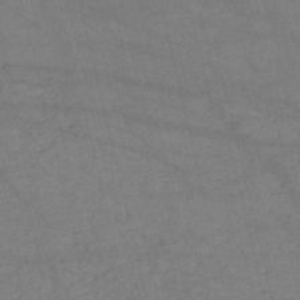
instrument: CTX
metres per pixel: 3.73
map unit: HNb
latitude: -53.4265
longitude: -37.8961
